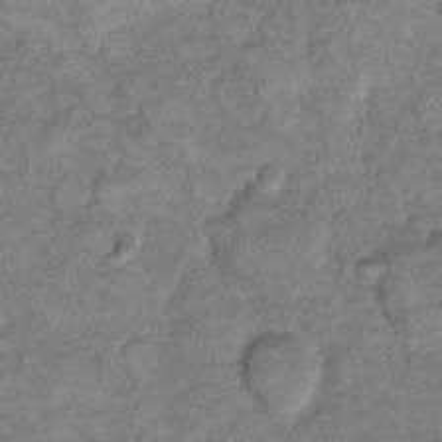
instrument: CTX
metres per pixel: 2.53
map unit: eHh
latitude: 11.5371
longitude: -63.9528
